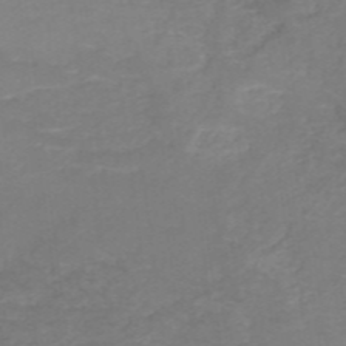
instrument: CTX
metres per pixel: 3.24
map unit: HNb
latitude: -49.2943
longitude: -45.5749
